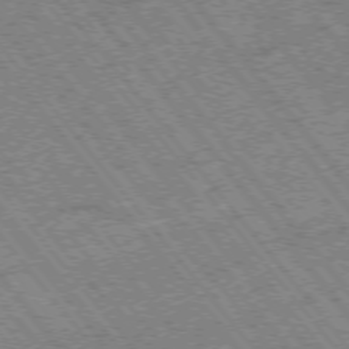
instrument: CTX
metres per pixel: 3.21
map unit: Hpe
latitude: -75.4266
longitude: -20.1956
